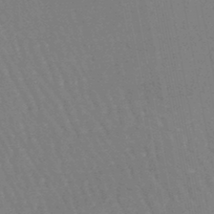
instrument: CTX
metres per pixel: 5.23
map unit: eHb
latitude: -46.0850
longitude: 80.3118
